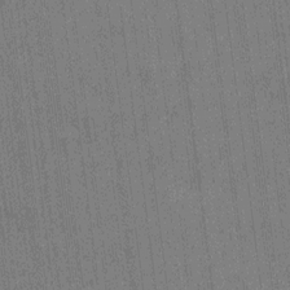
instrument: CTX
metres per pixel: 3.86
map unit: HNhu
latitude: 0.4601
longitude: -5.8394
